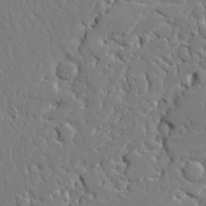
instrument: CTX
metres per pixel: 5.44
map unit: Ave
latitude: 23.2159
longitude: -129.5371
